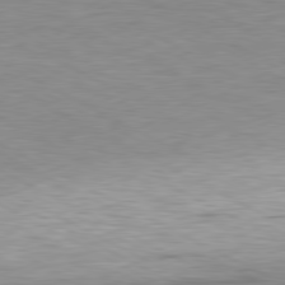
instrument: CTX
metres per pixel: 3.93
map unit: Ap
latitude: -81.2565
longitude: -77.9339
